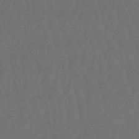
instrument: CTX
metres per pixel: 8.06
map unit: lHb
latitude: -50.8030
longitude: 81.0298
